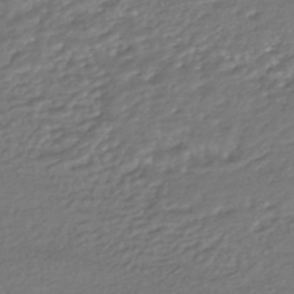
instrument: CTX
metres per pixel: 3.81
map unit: HNhu
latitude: -44.6519
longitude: 95.5210
